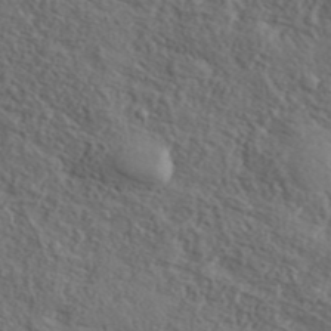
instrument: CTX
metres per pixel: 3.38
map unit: ANa
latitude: 44.3467
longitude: 44.9164
